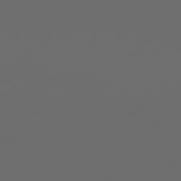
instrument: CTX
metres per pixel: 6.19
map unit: Hpe
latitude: 76.6679
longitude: -139.4993
